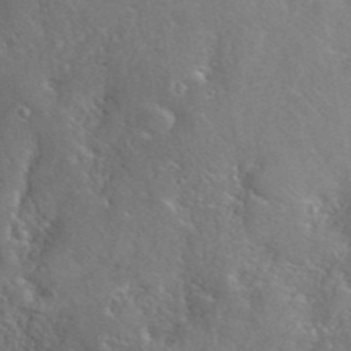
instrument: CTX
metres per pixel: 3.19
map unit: eHh
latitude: 40.4034
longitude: -57.3481
